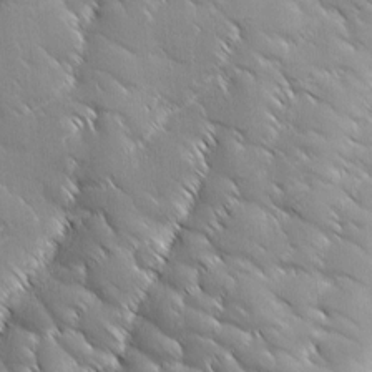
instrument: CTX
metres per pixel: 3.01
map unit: Ave
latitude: 1.8772
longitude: -113.8394
